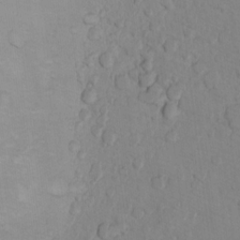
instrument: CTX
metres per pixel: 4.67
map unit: Ht
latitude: 11.4616
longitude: -32.4223
